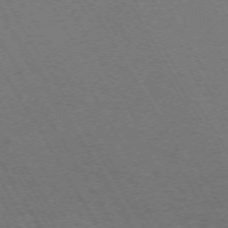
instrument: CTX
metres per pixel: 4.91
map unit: Hpe
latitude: -71.5021
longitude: 11.3510
